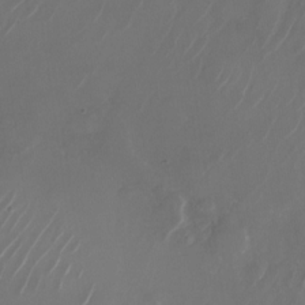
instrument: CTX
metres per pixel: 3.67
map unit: Nhu
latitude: -28.3306
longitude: -71.2348
